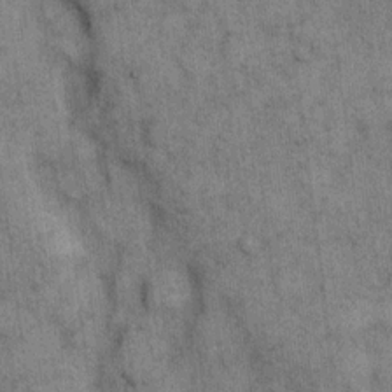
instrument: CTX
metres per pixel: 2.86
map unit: eHh
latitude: 15.8017
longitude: -65.7639
